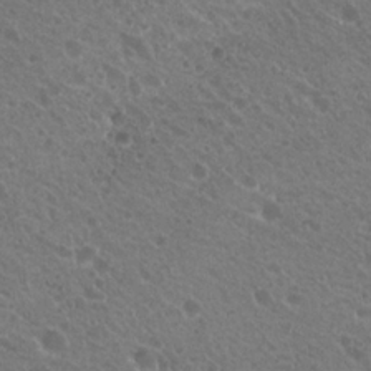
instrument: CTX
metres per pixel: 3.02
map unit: Hto
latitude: 20.3090
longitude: -34.1011
